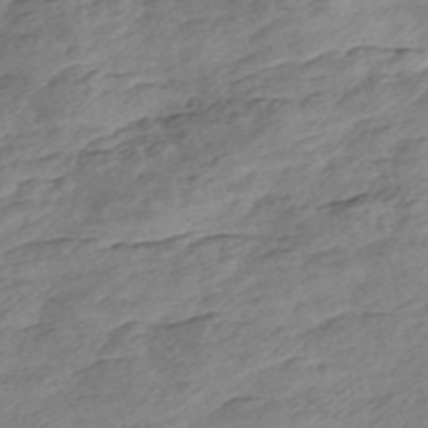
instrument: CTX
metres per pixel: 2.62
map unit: Nve
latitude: -58.2172
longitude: 54.0661
